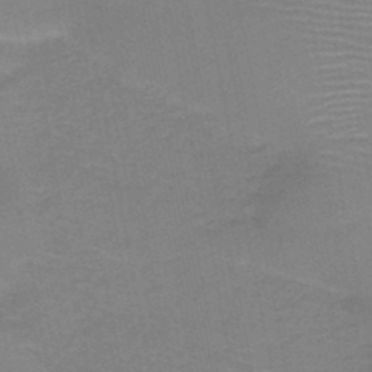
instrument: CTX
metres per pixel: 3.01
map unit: HNb
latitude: -46.5573
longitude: -44.6490
